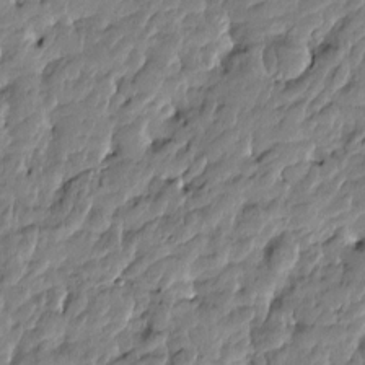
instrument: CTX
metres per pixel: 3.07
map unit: Htu
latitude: -4.8975
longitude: 177.3888
